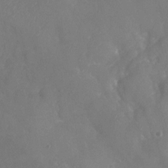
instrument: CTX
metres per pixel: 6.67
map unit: Nhu
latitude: -26.0472
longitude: -57.0080
